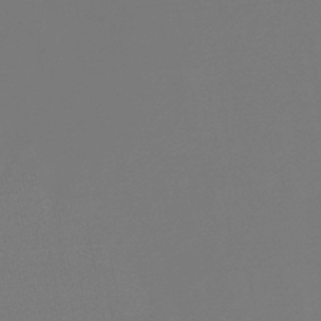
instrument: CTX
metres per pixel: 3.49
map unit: lHb
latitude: -46.3684
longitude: 76.0661
